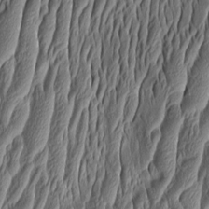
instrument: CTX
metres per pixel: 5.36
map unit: Aa
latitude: 8.4979
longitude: -130.4790
